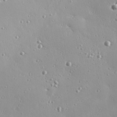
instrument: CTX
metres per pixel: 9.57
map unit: eHh
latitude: 25.3481
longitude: -88.9514
